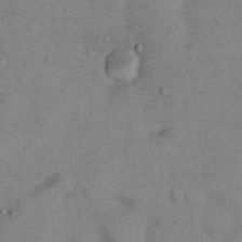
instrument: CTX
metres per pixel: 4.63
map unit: Hto
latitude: 13.7450
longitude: -60.1955
